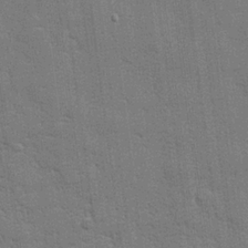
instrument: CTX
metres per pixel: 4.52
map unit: lHvf
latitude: 23.9717
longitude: 142.3684
